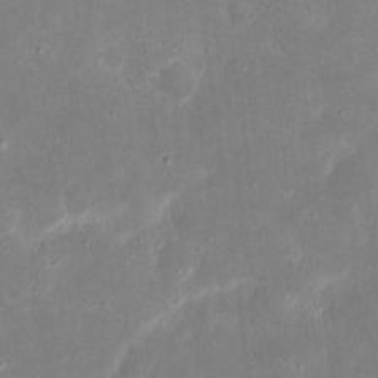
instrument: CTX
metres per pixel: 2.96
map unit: eHh
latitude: 17.4804
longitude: -72.8380
